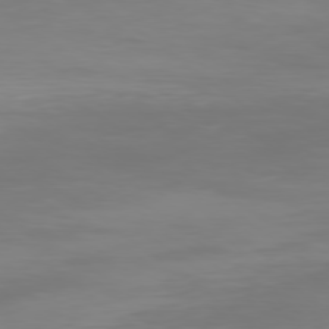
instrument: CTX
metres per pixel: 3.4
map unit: Ap
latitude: -79.0675
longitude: -95.7072
